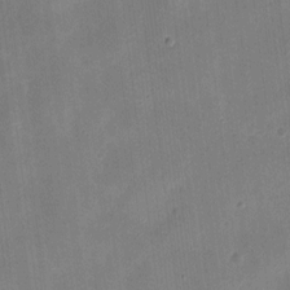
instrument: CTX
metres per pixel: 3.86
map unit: eHh
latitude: 9.0836
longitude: -73.2726
